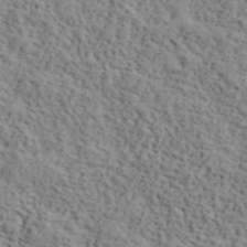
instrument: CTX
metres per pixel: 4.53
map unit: lHvf
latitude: 39.7638
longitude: -87.7827
